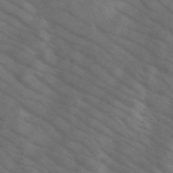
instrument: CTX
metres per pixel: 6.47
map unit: HNb
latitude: -45.2376
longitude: -41.3292
